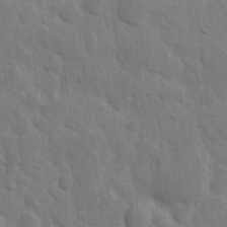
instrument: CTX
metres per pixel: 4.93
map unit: eHh
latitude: 5.9717
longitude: -70.8947
